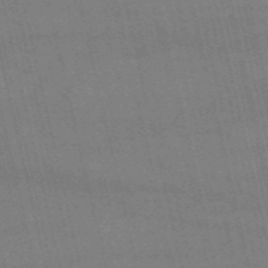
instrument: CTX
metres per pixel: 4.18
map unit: HNb
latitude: -52.8597
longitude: -40.9702
